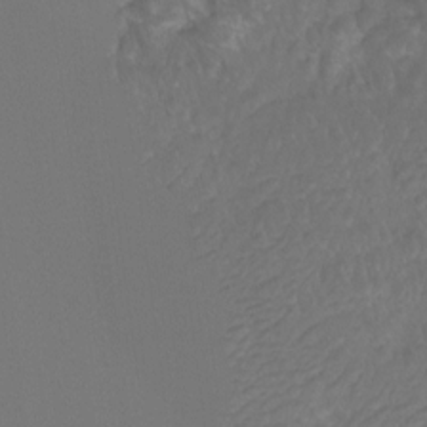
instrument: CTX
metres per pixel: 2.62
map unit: Htu
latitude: -12.5763
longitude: -70.0255
